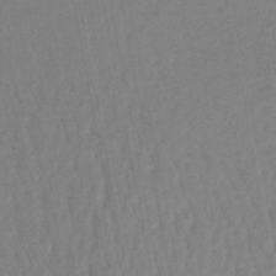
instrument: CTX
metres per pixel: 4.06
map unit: lHb
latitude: -44.5385
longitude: 74.1606
